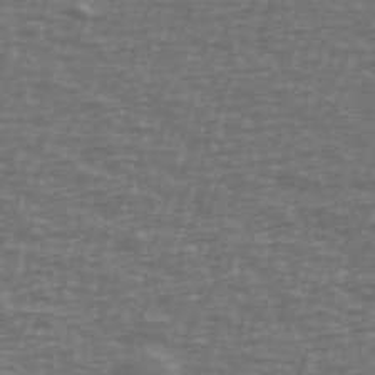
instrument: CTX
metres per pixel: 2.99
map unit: Ave
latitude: 39.3482
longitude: -113.3293
